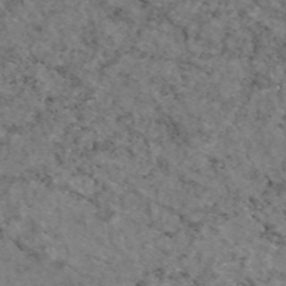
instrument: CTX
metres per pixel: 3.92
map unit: eAb
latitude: 46.4790
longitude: 117.5777
